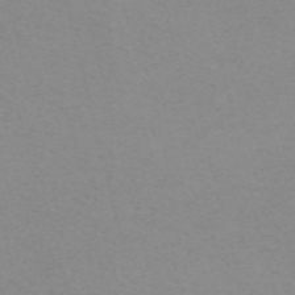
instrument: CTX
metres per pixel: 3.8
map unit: ANa
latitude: 51.8772
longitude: -70.3278
